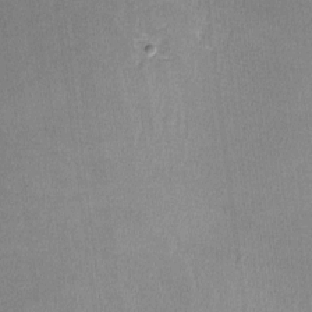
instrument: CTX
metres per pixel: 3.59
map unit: lHvf
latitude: -11.1431
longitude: -100.6680
